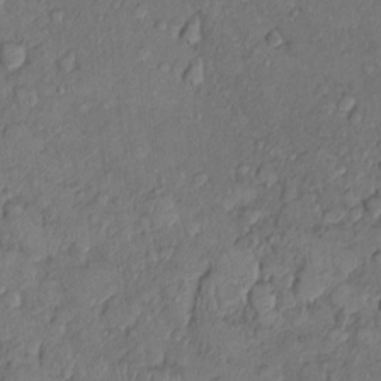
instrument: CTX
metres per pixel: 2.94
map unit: Nhu
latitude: 1.2915
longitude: -14.0255
